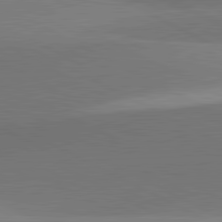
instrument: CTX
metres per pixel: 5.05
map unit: lApd
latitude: 81.9528
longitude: 134.5196
